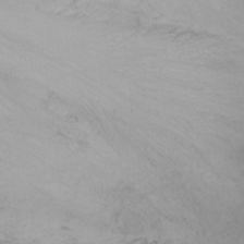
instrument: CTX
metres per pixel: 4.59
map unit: Nhu
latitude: -1.6722
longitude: -74.5735
